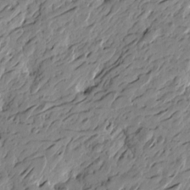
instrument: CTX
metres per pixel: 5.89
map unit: Htu
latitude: -4.7085
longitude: -178.8002
